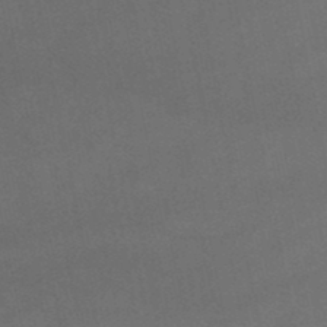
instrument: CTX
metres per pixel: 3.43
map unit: lHb
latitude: -47.5021
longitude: 62.4629
